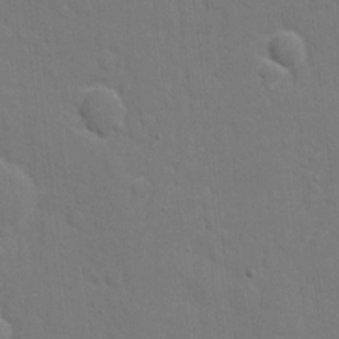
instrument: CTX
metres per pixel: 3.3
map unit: eHh
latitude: 5.9528
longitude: -67.4993
